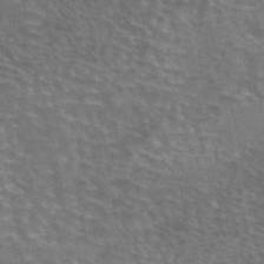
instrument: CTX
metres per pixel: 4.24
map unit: eAb
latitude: 44.8380
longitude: 107.2376
